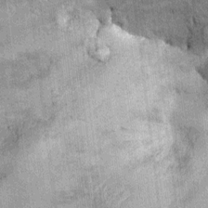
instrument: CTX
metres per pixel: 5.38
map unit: Ht
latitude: -2.8597
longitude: -12.6302
